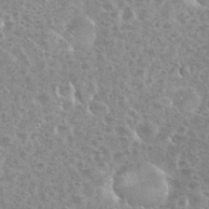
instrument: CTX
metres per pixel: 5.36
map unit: eHh
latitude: 35.3859
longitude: -60.4412
